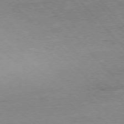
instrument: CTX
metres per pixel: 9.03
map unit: Ap
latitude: -77.6155
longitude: -96.1389
